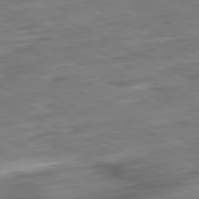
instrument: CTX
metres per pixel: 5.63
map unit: Ap
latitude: -80.9920
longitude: -82.5923
